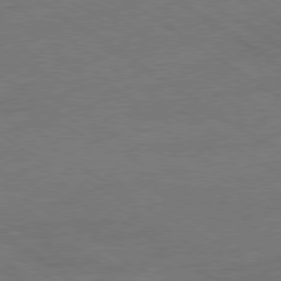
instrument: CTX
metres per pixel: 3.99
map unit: Ap
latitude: -79.8989
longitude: -53.6883
